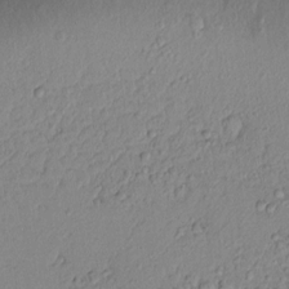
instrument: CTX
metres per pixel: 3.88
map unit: lAvf
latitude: 8.1200
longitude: 167.0864
